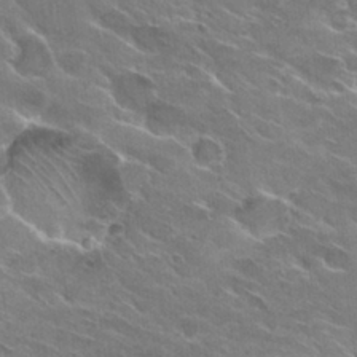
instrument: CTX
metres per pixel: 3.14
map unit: Hto
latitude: 29.6694
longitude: -43.1214
